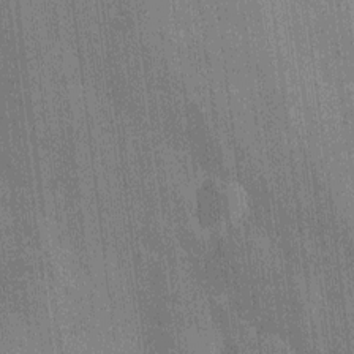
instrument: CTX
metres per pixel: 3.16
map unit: Htu
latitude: -8.4062
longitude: 176.5385
